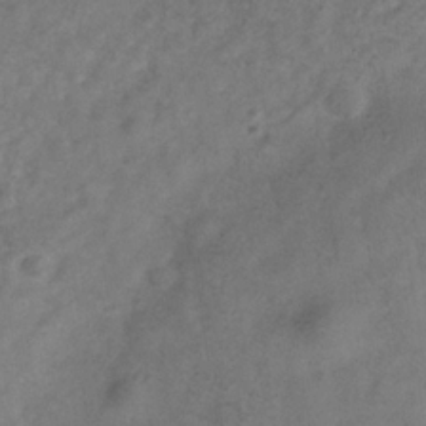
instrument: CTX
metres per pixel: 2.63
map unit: Hve
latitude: -33.7478
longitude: 89.9367
